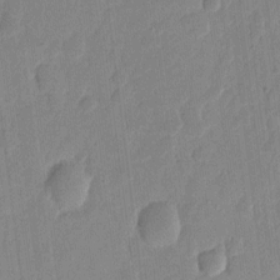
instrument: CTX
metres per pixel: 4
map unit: eHh
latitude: 7.1025
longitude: -71.0647
